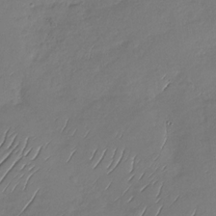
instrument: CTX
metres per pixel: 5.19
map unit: Nhu
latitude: -29.2943
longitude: -60.7246
